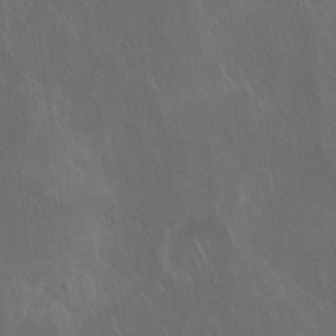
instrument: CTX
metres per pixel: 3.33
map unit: Hto
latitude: 19.7449
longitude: -57.1781
